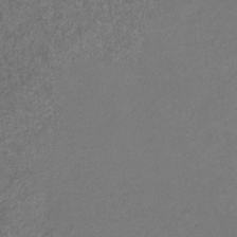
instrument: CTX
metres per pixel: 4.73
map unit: eHb
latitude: -31.4076
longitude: 71.7289
